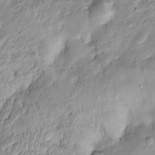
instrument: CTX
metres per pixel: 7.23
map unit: Htu
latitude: -5.7477
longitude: 154.7652
